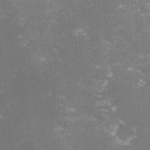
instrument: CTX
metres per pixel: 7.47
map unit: lHvf
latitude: -14.5952
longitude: -101.0648
